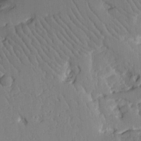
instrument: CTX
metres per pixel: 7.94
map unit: Aa
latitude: 12.7813
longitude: -125.8583
